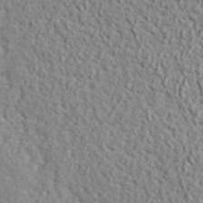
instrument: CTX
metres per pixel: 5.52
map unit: lHvf
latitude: 42.3656
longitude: -87.5938
